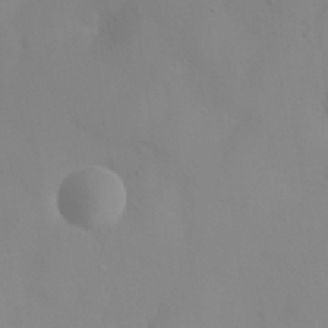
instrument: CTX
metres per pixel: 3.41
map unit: Nhu
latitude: 26.2901
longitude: -55.1214
